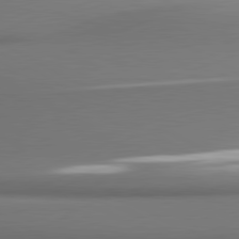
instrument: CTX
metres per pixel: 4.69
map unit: lApd
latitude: 80.9325
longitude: 178.5951
